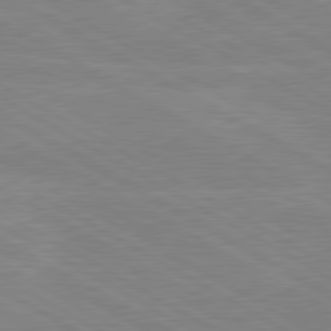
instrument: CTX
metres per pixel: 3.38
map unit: lApd
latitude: 80.2522
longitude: -126.8947
